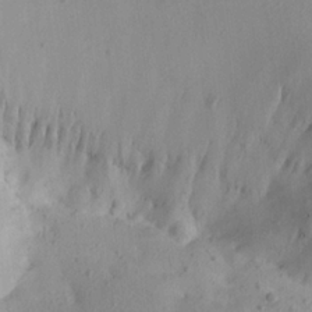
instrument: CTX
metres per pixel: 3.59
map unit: Aa
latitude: 20.2145
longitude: -146.1011
